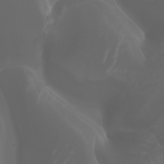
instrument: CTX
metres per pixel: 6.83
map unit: Htu
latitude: -4.8408
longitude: -88.4979
